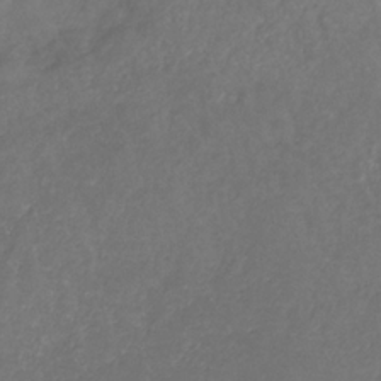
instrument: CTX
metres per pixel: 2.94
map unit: eHb
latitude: -32.2173
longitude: 71.1431
